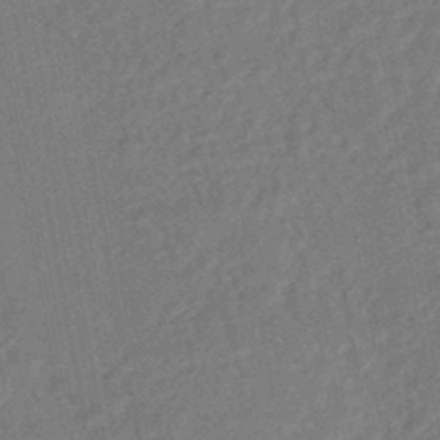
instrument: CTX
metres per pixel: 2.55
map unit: HNhu
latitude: -46.6896
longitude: 98.8030
